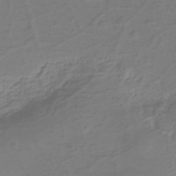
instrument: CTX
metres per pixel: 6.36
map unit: eHh
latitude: -39.7478
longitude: -27.4238
